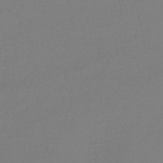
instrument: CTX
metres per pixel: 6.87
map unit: lHb
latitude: -42.7463
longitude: 60.1039
